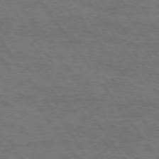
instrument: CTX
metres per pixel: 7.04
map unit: Hpe
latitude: 74.4601
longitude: -152.2901
